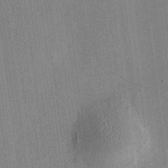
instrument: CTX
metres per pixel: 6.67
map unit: HNhu
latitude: 7.9906
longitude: 13.6722
